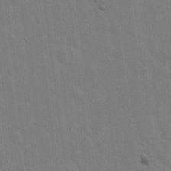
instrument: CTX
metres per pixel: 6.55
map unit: Hto
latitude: 20.6491
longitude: -54.2711
